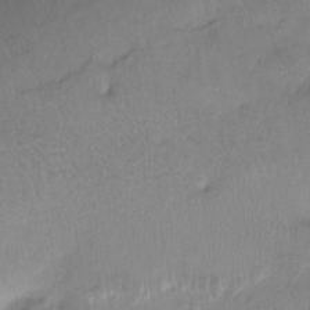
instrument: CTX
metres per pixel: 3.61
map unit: Ht
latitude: -9.5966
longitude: -39.3293
